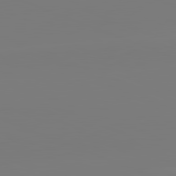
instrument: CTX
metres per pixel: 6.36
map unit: lApd
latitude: 81.9528
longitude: -159.6694
